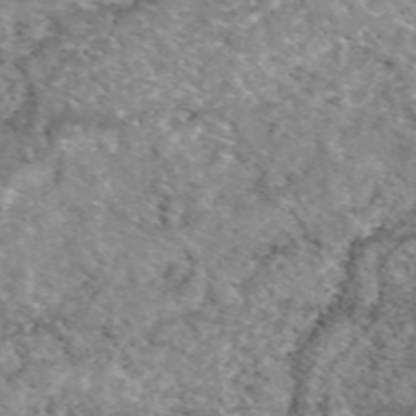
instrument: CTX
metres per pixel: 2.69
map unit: eAb
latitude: 49.6694
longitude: 109.9745
